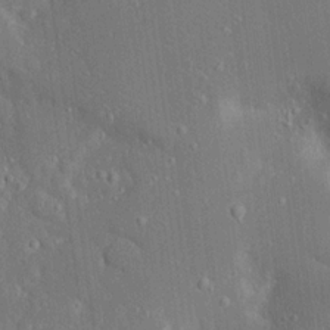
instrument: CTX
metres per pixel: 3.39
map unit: Ave
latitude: 17.8772
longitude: -140.7624
